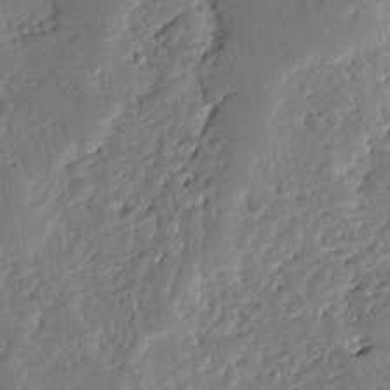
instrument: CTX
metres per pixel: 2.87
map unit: Ave
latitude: 13.1592
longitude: -135.7827
